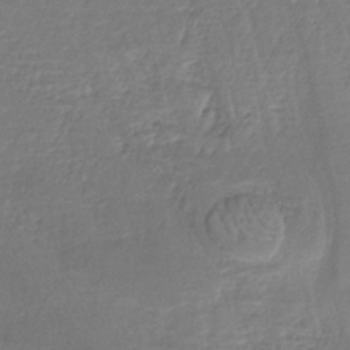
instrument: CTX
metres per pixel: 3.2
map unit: lHb
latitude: -37.6155
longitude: 58.5573
